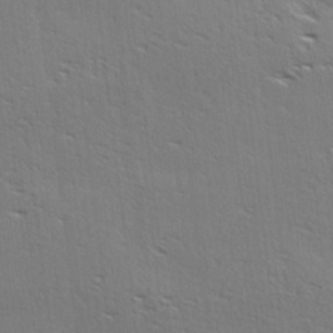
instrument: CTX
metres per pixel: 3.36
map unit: Ave
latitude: 17.5182
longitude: -138.0444
